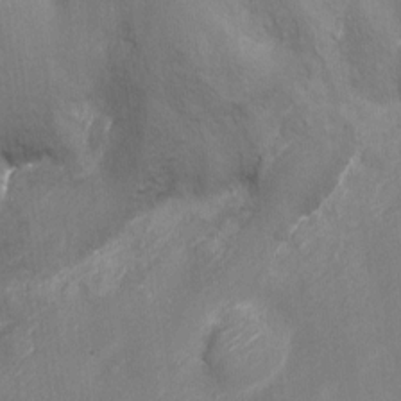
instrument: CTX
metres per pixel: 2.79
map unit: Nhu
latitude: -13.2754
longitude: -39.4048
